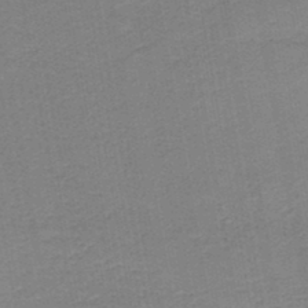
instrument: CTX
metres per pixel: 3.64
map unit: HNb
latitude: -44.9353
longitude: 52.1416
